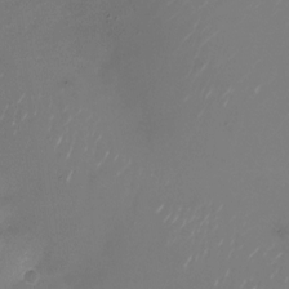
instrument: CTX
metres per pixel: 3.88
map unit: Nhu
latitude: -27.1431
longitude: -72.5924
